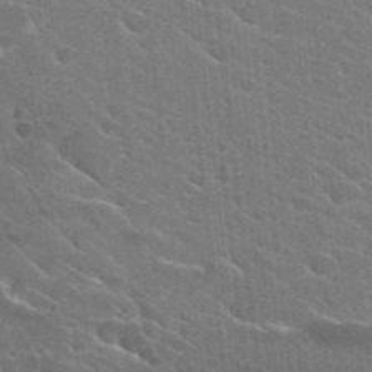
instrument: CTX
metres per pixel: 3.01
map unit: Hto
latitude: 25.3292
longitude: -36.9703
